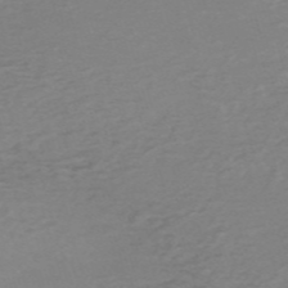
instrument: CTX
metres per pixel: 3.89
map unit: HNb
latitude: -54.7274
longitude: -43.1214
